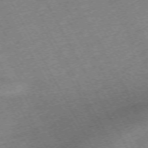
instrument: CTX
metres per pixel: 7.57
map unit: Hpe
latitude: -72.0661
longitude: 11.2187
